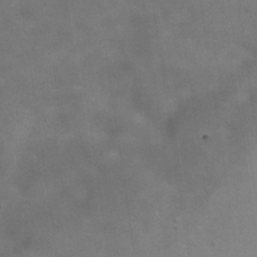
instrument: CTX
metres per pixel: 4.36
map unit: Hve
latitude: -31.6911
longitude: 93.7289
